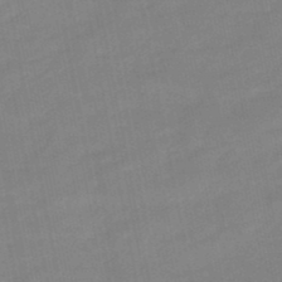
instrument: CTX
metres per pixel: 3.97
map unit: eHb
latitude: -47.8044
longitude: 89.0675
